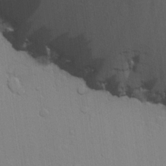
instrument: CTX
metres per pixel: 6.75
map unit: lHvf
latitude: 21.3293
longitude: 142.4062
